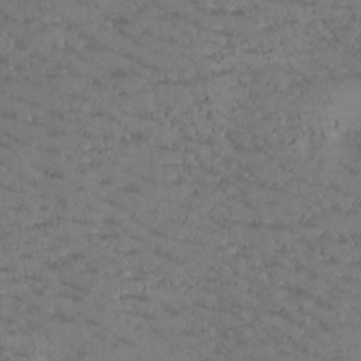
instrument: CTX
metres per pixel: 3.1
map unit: Htu
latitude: -2.3684
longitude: 176.0283
